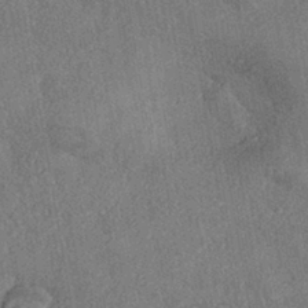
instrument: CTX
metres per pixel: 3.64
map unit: eHh
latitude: -42.1605
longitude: 121.1053
